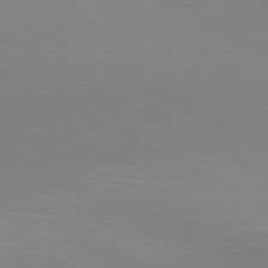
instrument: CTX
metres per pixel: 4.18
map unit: lApd
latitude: 80.4601
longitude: 139.1620
